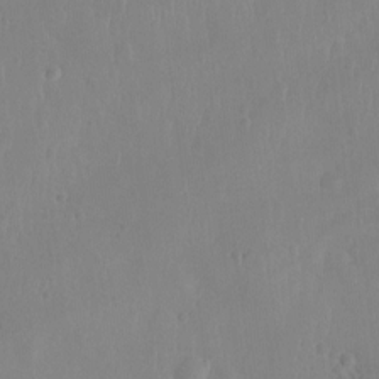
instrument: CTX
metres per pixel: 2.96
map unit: Ht
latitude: -9.0297
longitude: -21.8206
